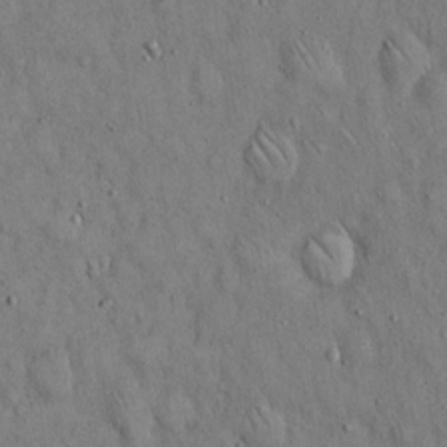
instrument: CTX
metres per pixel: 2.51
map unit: Hto
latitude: 14.6869
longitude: -58.5924
